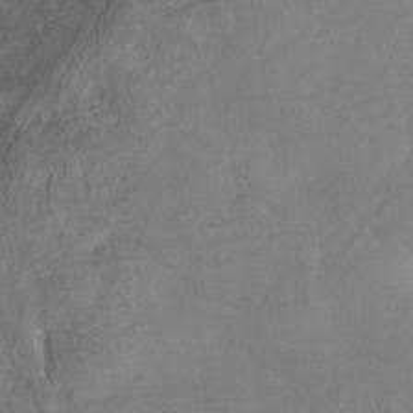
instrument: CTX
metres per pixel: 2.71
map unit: Nhe
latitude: -38.0283
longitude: -118.0633
